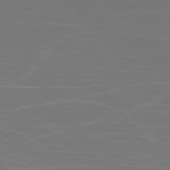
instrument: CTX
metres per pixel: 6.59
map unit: Ap
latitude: -80.5574
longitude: -60.7624
